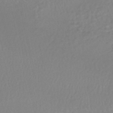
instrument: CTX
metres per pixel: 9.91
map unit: HNhu
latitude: -48.4251
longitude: 103.4643
